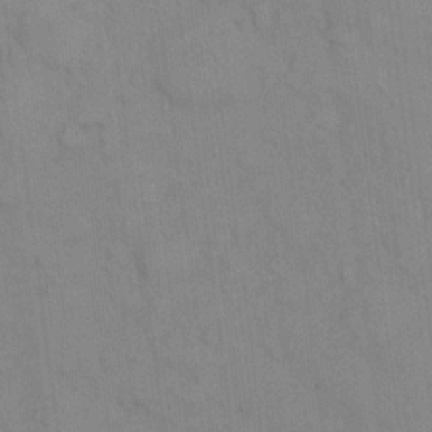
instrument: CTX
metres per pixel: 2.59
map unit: eHh
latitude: 13.6883
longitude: -62.4034
